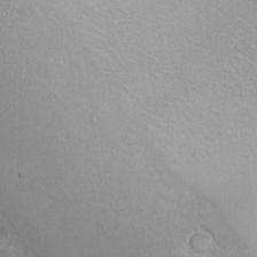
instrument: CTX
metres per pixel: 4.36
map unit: eHh
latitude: -8.6707
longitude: -69.4993
